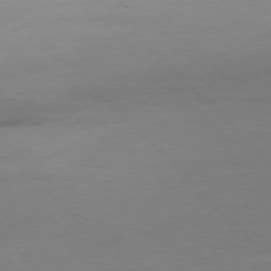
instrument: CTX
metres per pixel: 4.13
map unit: Ap
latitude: -77.1620
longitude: -82.8946
